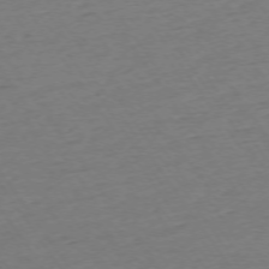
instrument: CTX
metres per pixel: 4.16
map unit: Ap
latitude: -74.0283
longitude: -83.9150
